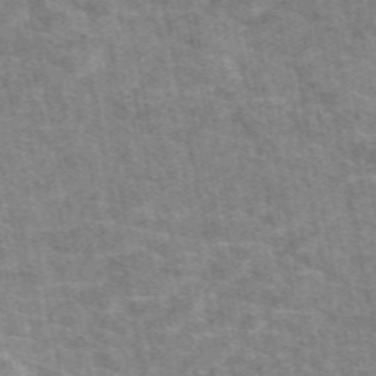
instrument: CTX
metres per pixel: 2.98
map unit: eAb
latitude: 49.9339
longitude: 119.8800
